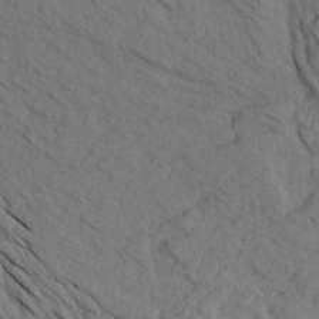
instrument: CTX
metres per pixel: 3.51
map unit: Aa
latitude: 27.2159
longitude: -133.1970
